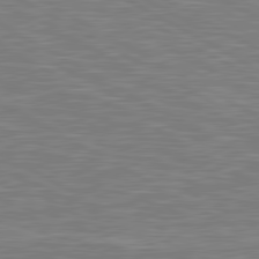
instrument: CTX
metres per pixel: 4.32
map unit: lApd
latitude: 80.8380
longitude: -172.8757
